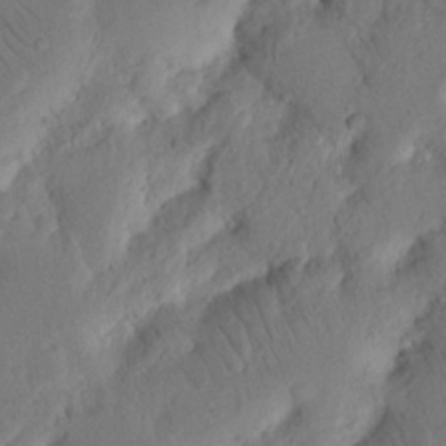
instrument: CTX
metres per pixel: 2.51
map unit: Nhu
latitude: 16.4223
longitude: -75.3860
